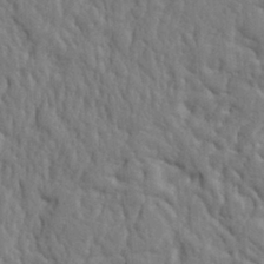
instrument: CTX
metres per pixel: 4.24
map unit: Ht
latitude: 9.0081
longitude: -77.1592
